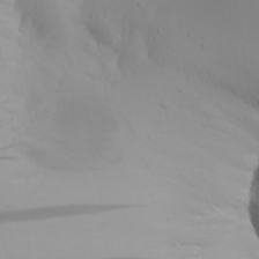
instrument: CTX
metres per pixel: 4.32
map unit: Aa
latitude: 29.9339
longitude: -132.5546
